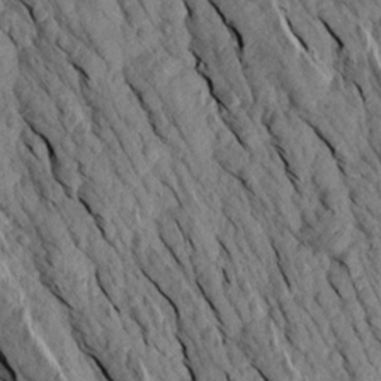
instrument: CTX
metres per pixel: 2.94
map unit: Aa
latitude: 16.9325
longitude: -145.6316
